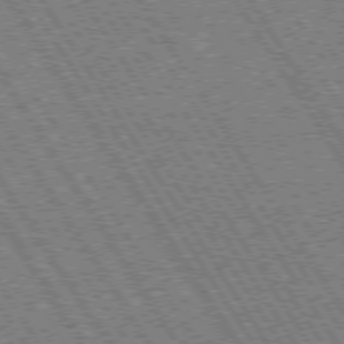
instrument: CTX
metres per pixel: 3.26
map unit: Hpe
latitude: 73.4805
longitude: -141.1403
